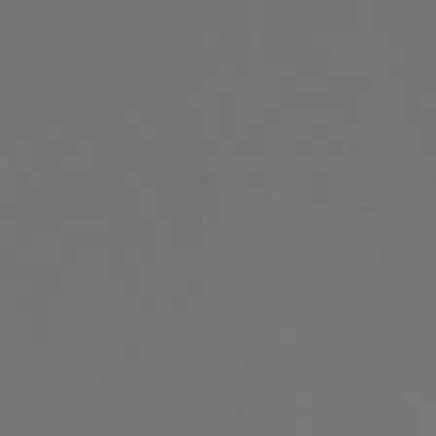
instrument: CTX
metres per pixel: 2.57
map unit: HNb
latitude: -51.7478
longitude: -48.5546
